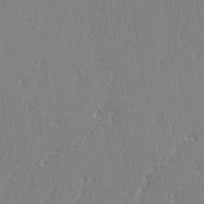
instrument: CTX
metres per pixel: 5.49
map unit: eHh
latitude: 35.0647
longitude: -132.3845
